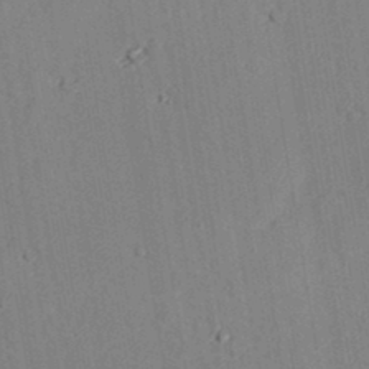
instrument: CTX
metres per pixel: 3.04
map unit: lAvf
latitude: 26.6680
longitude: -109.2726
